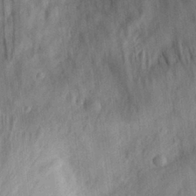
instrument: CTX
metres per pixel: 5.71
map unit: eHh
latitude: 29.7260
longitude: -74.9136
